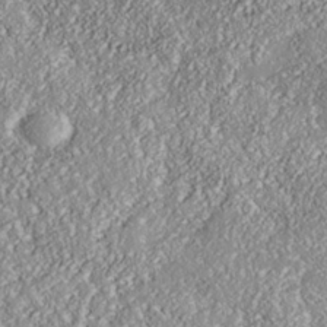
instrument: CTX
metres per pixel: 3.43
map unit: Nhe
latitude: -37.7288
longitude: 138.2551
